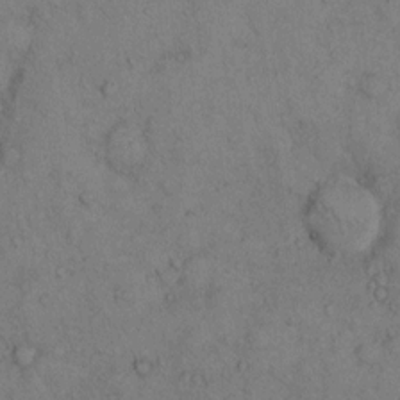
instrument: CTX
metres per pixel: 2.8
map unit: Hto
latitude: 11.3671
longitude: -59.4804
